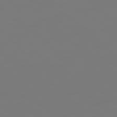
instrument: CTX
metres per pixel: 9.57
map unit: Hpe
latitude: 78.2901
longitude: 177.8233
